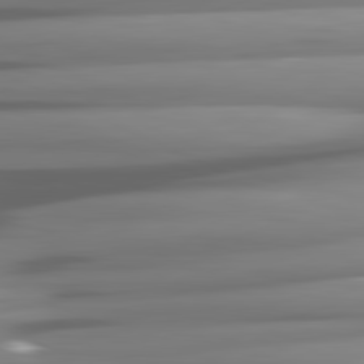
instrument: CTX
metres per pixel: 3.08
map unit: lApd
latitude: 81.6505
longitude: -145.4615
